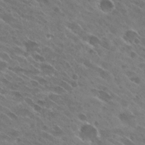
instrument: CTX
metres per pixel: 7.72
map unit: Hto
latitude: 28.9891
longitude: -43.9150
